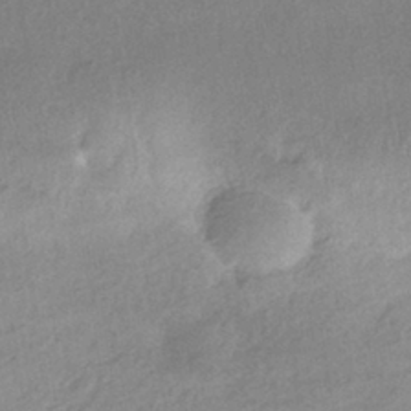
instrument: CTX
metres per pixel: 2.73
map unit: HNhu
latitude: -40.9164
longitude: 96.1039
